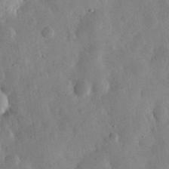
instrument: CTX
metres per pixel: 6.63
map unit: eHh
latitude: 30.7058
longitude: -75.6883
